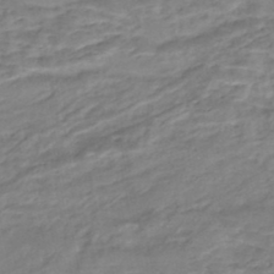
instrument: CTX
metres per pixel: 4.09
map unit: Nhe
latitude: -46.5573
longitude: 152.6518
